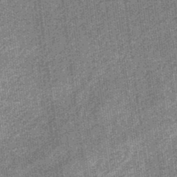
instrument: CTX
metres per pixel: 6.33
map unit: eHb
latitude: -32.0661
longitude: 74.1039
